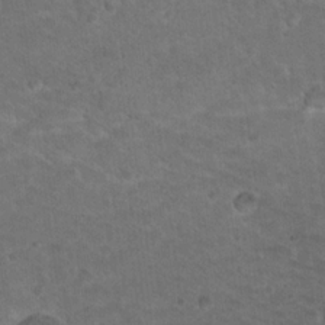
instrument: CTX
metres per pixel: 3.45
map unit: Nhu
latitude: 18.8191
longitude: -32.5168
